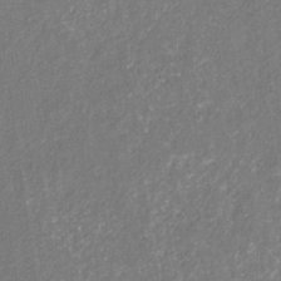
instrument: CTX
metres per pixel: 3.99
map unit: eHb
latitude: -31.0675
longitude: 70.2362
